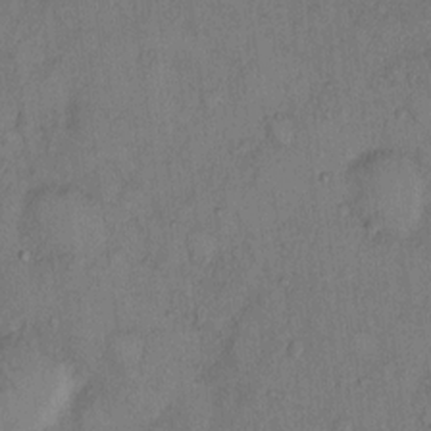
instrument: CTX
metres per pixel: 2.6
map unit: Hto
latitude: 10.1956
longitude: -58.5357
